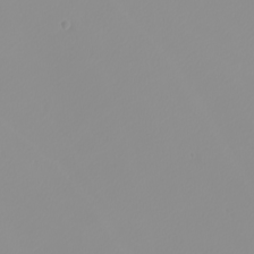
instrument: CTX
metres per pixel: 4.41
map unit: Nhu
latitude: -8.3873
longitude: -95.2159
